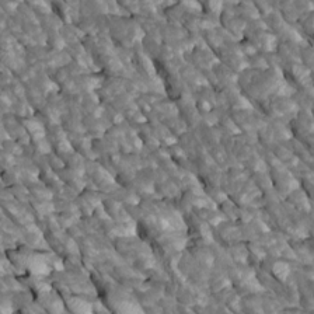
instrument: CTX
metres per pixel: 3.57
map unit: Htu
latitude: 1.4048
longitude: 144.9542
